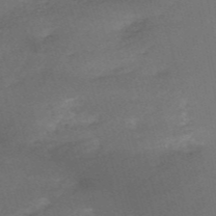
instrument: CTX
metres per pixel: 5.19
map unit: HNb
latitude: -54.5574
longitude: -35.6694
